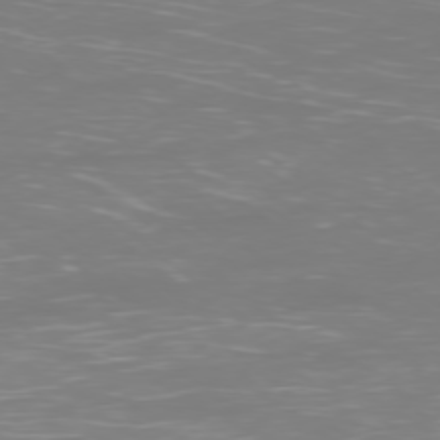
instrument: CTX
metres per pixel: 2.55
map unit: Ap
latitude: -77.8800
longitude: -80.1011
